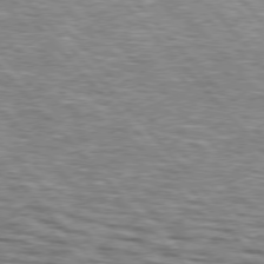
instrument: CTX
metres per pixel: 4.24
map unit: lApd
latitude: 76.0633
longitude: -74.9514
